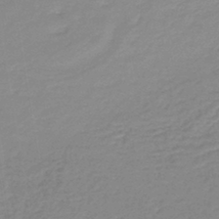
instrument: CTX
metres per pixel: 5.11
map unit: lHb
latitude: -44.3495
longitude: 60.1228
